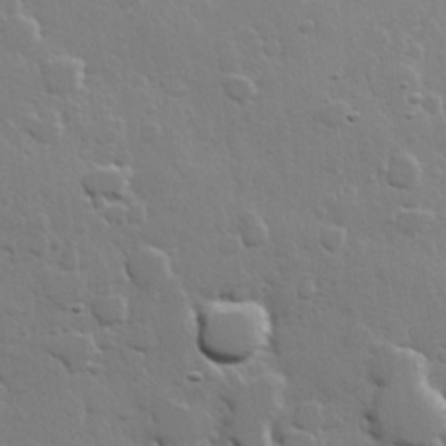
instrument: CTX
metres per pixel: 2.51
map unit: Hve
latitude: 22.4790
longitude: 149.0676
